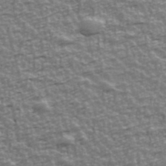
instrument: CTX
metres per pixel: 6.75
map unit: Ave
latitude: 42.0822
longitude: -113.0836
